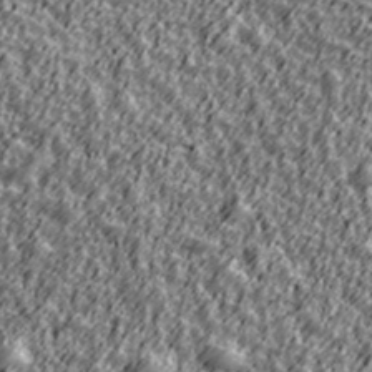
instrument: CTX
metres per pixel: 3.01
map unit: Ave
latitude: 42.0822
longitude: -113.3482
